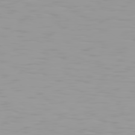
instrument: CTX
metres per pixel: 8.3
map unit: Hpe
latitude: 77.5560
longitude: -141.2725
